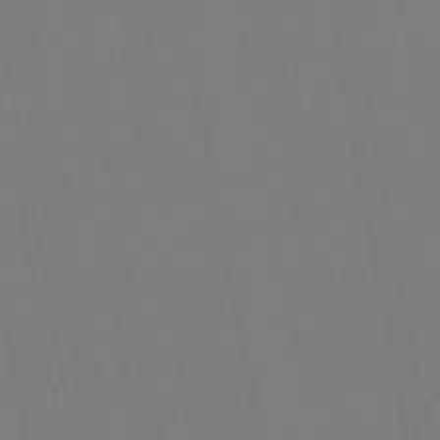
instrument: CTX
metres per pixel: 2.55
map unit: lHb
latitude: -46.9541
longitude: 71.7289
